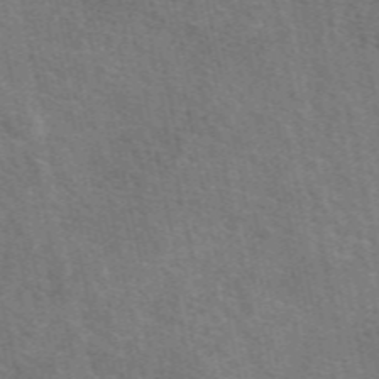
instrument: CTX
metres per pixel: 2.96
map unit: eAb
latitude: 51.0269
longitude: 112.0283
